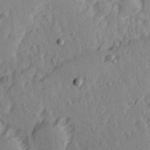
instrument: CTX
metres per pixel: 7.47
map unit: Ave
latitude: 15.5749
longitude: -105.2348
